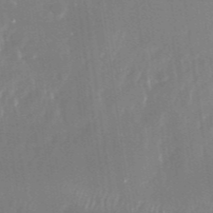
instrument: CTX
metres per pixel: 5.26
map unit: Nhu
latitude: -29.1809
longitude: -69.7261
